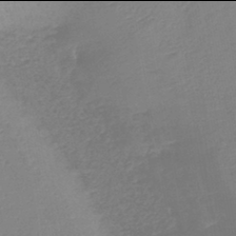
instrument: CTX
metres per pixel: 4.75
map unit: lHb
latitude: -42.0094
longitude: 59.6721
